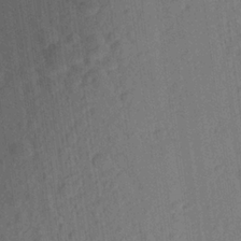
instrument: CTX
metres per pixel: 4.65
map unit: Aa
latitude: 23.7638
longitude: -147.7639
